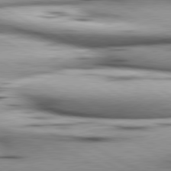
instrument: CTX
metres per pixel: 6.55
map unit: lApd
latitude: 80.4223
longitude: 156.9730
